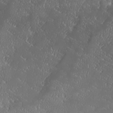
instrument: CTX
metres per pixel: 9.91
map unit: Ave
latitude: 18.2522
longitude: -137.7261
